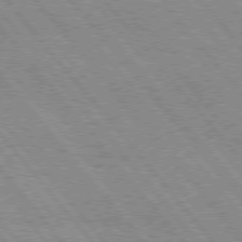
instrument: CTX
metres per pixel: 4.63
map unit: Hpe
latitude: 75.8205
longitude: -150.0633
